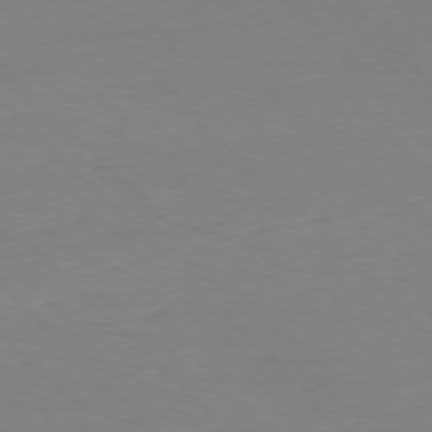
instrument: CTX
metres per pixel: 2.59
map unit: Ap
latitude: -77.1620
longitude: -92.4790
